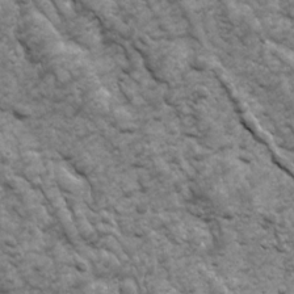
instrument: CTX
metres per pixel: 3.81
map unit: Ave
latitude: 17.0458
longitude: -132.3089
